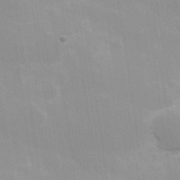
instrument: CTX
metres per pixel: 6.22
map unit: Hve
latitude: 30.6680
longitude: 149.7856
